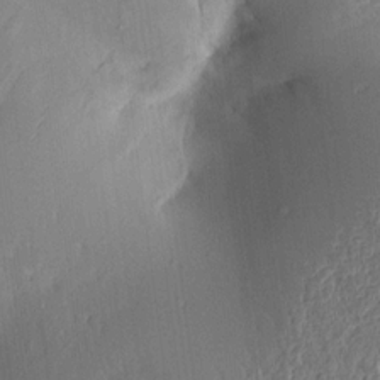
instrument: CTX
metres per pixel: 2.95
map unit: Aa
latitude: 15.4427
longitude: -148.2523
